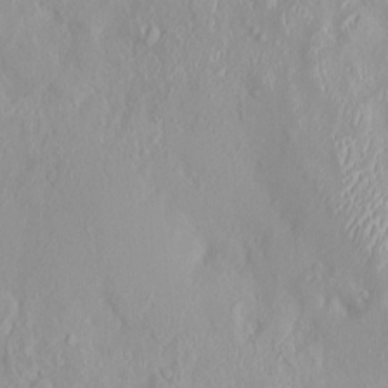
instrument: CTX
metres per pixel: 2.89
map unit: HNhu
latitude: 2.6868
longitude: 7.2376
